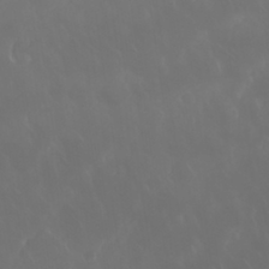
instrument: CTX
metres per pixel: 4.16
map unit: Nhu
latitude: 30.3845
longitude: -58.8947
